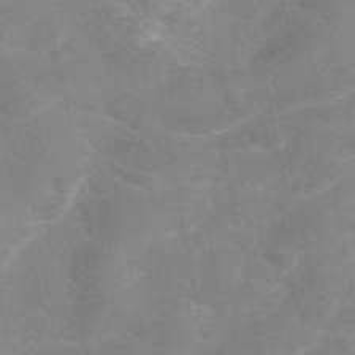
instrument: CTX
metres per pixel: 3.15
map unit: eAb
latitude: 48.1011
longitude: 122.6897
